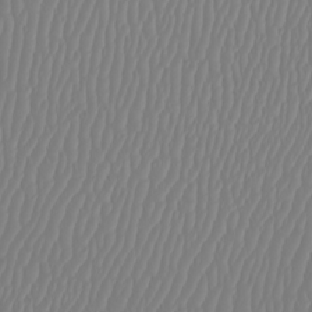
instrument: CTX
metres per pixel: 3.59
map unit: Htu
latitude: -7.0675
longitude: -70.3278
